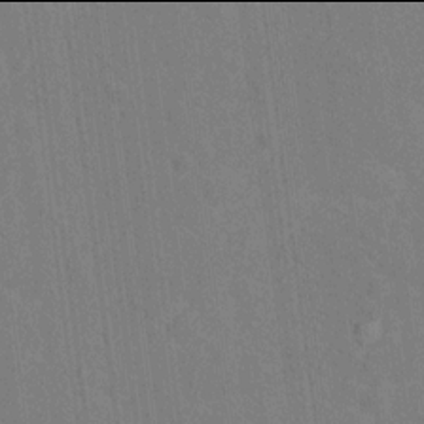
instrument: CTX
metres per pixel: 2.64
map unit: Hto
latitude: 13.9906
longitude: -36.1767
